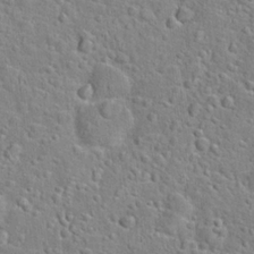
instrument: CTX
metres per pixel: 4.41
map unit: Hto
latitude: 22.6868
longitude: -46.2901
